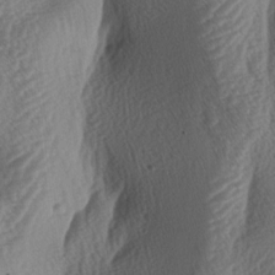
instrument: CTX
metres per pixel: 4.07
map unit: lAa
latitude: -3.4265
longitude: -128.1389
